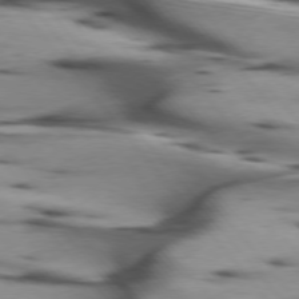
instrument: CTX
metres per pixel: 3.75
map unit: lApd
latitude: 75.6127
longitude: -64.0255
